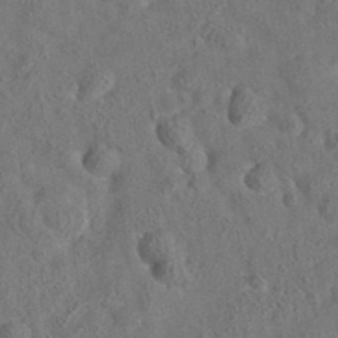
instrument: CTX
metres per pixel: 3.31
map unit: eAb
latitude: 35.4615
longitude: 111.2942
